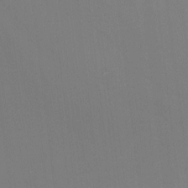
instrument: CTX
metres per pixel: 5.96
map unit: Htu
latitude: -12.7841
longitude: -49.0458
